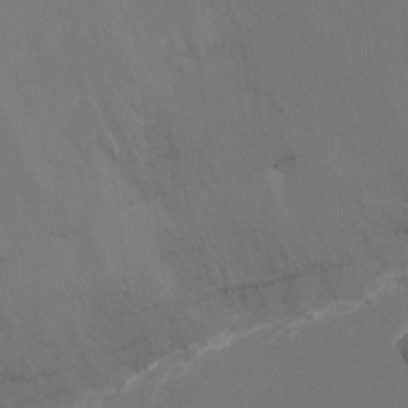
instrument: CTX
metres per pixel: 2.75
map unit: Nhu
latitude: -11.0864
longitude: -33.5938
